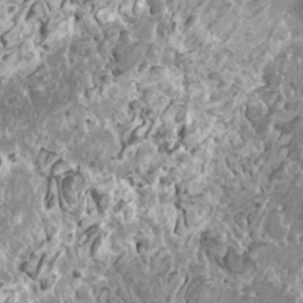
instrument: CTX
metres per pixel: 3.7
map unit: HNhu
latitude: 2.4979
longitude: 5.7666
